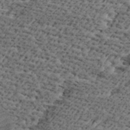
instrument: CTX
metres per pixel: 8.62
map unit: Ave
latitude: 16.9892
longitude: -138.2522
